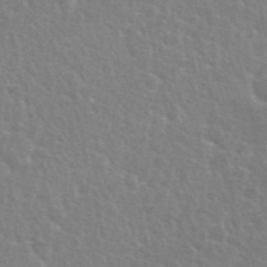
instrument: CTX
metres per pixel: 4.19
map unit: Nhu
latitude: 28.0255
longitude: -61.8961
